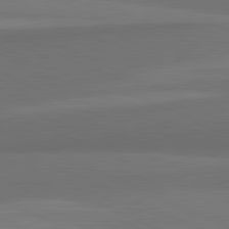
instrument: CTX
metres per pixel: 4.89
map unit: lApd
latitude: 82.1577
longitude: 157.6911
